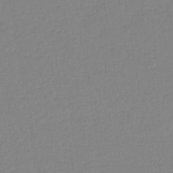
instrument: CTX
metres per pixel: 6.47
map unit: lHb
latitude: -41.6155
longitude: 74.5952
